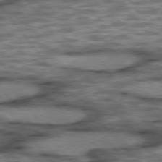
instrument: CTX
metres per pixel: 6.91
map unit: lApd
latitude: 75.7450
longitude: -48.3467
